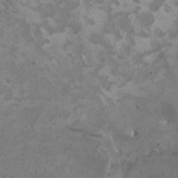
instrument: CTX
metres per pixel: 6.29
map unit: HNhu
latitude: 2.8380
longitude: -3.5371
